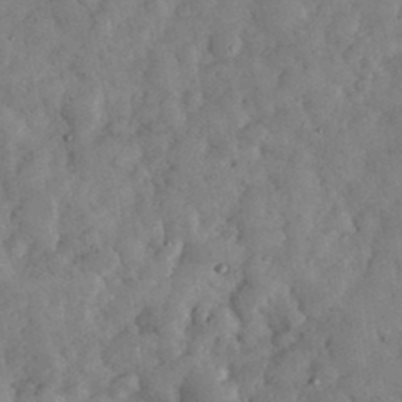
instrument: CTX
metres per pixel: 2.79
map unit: eHh
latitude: 34.1011
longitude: -69.4427
